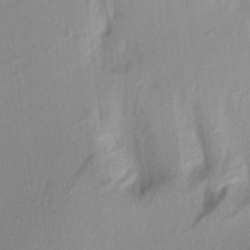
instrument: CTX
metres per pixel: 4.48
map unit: Aa
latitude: 19.8772
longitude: -146.7058
